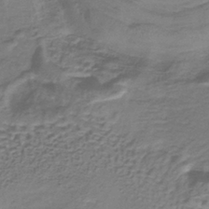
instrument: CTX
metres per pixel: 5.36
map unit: lHb
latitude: -37.4454
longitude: 61.2754
